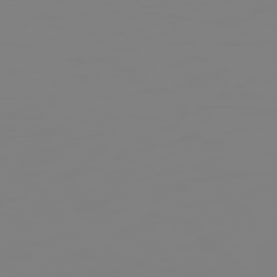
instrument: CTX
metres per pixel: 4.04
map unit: Hpe
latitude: 74.6113
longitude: -126.6680
